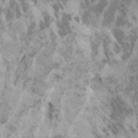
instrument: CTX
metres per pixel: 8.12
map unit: Htu
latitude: -5.4076
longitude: -74.3089
